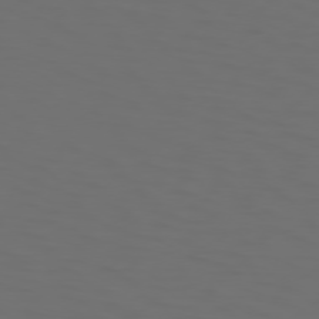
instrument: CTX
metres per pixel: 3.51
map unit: Hpe
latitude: 73.8584
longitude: -125.9717
